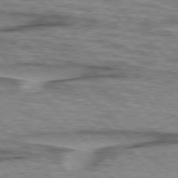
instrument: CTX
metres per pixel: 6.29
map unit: lApd
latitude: 76.6679
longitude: -77.4048
